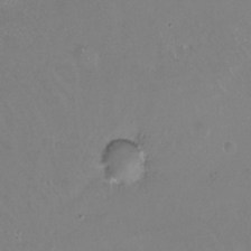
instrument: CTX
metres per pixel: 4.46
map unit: Hto
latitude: -13.8611
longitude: -42.3656
